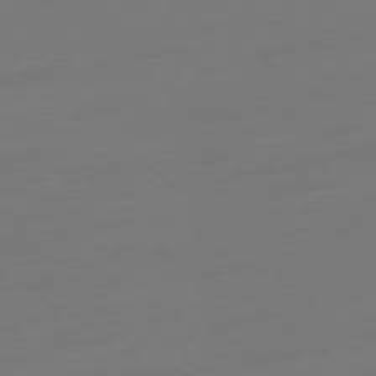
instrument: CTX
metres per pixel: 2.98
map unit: Ap
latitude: -78.2550
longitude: -66.4601
